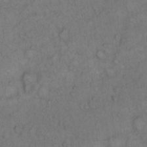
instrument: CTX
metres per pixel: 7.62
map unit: Hto
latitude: 12.3845
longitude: -57.4615
